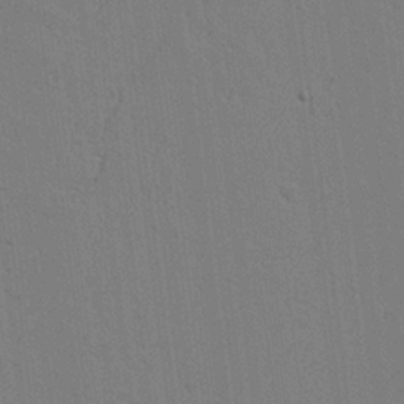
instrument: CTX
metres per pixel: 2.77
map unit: lAvf
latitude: 17.0647
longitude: -127.3104
